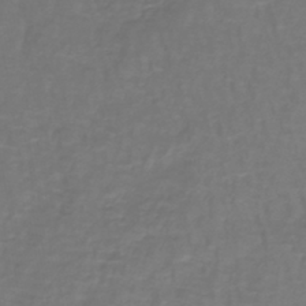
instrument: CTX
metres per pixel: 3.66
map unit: lHb
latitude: -43.4076
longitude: 57.1431
